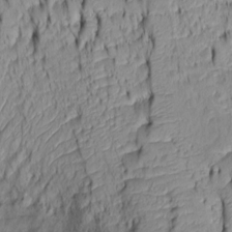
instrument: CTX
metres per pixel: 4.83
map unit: Htu
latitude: -5.2565
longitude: 151.9367
